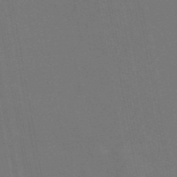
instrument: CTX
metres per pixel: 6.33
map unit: eAb
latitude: 46.4979
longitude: 121.6344
